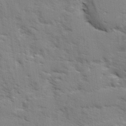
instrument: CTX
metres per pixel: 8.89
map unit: Ave
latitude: 1.9906
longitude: -110.2145
